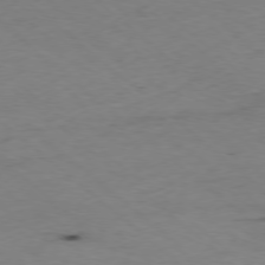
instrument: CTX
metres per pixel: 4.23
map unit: Hpe
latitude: -78.1605
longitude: 16.1606
